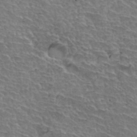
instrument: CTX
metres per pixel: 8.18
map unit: Hto
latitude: 35.2159
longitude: -44.8380
